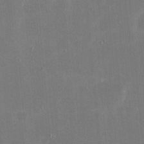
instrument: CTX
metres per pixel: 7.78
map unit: eHh
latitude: 20.1956
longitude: -68.1767
